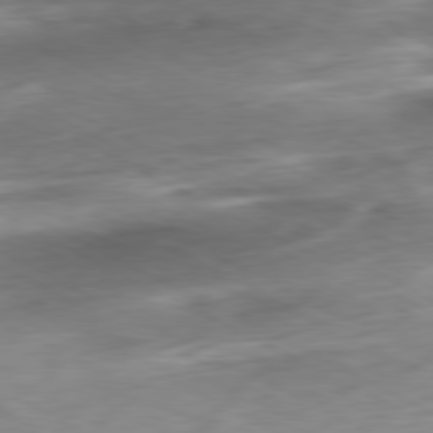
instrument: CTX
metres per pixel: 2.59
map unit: Ap
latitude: -80.9542
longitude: -70.3089
